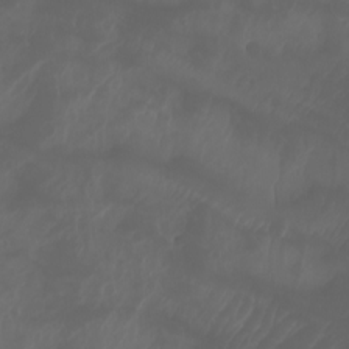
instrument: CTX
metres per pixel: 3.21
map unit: Aa
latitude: -7.6910
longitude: -79.3671
